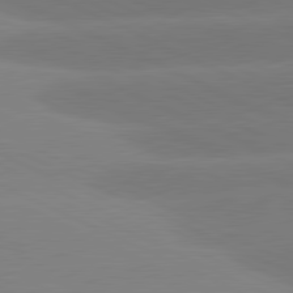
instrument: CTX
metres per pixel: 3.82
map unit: lApd
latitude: 81.2915
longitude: -155.1214
